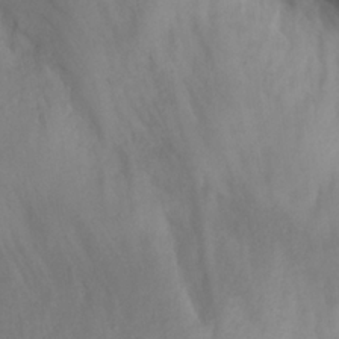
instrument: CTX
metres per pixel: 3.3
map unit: eHh
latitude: 25.3481
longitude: -64.9136
